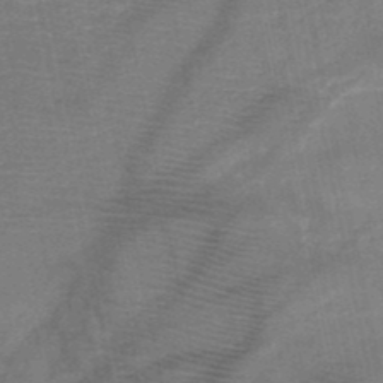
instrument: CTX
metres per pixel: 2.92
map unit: HNb
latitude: -49.5399
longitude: -42.5546
